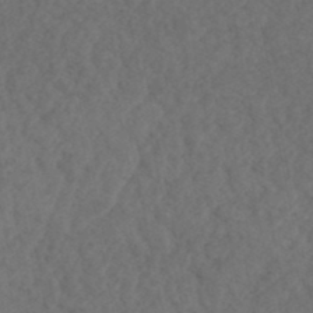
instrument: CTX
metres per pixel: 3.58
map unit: HNhu
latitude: -47.9556
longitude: 97.0865
